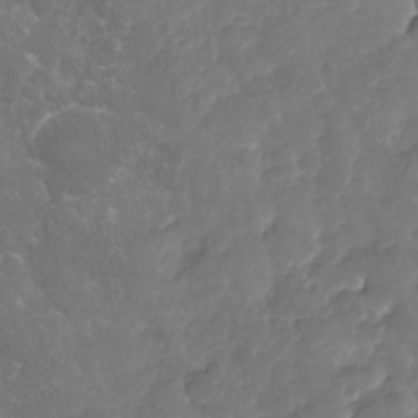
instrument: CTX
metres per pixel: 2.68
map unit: Nhu
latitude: -19.9745
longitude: -57.2536
